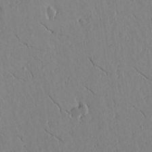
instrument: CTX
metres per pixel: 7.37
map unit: lAvf
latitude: 15.7450
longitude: -125.5182
